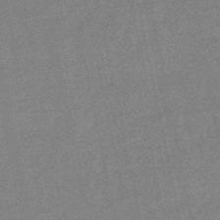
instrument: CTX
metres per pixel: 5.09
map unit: lHb
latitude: -49.5022
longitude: 79.4265
